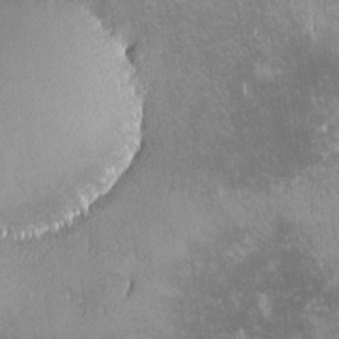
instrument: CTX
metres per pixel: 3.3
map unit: lHvf
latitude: -13.9367
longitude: -104.0255
